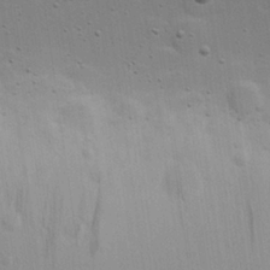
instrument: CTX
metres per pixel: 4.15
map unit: Hve
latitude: 26.9514
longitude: -92.8758
